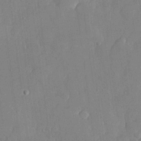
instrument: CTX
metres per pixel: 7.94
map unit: lHvf
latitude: 22.3278
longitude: 145.3888
